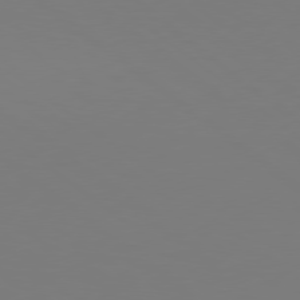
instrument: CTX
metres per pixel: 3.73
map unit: Hpe
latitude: 78.3468
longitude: -134.6679
